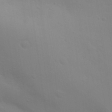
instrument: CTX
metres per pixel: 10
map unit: Aa
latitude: 29.0269
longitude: -144.5923
